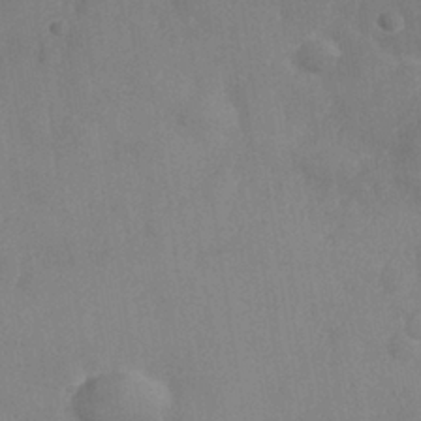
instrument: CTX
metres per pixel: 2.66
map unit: Nhe
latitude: -36.3684
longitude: -177.4426
